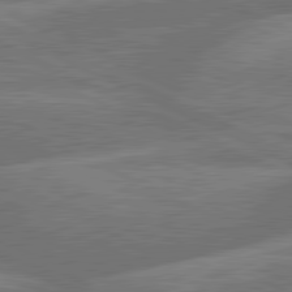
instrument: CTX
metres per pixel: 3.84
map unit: lApd
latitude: 81.2159
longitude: -167.8394
